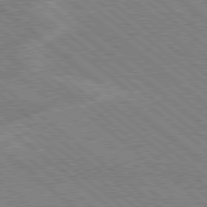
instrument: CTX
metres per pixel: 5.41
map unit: Hpe
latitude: 78.5735
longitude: -160.4412
